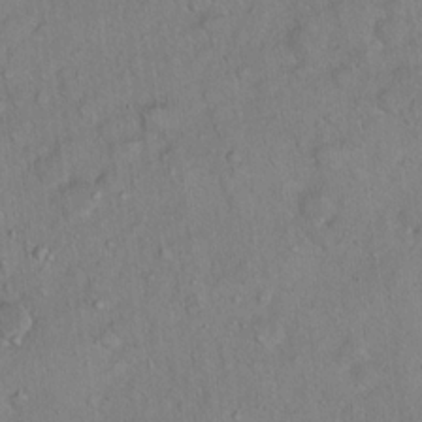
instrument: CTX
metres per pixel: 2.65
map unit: Ht
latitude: 14.6113
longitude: -39.8961
